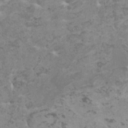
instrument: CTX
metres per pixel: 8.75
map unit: HNhu
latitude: 0.4979
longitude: 2.9352
